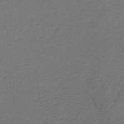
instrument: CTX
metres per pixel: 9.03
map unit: lHb
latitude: -42.2550
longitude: 62.1228
